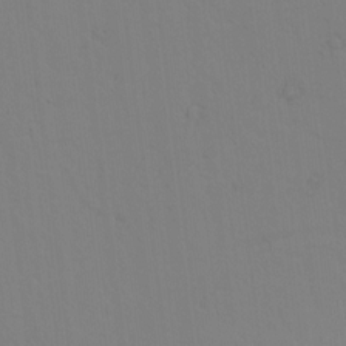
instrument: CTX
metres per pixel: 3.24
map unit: lAvf
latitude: 9.0270
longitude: 169.2942
